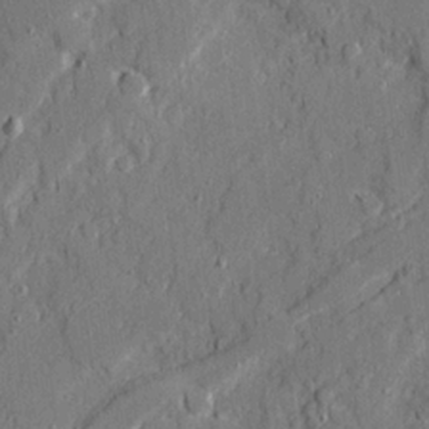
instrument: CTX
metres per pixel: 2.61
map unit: Ave
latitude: 20.8758
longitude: -128.7435
